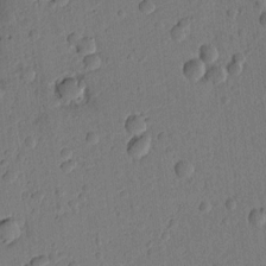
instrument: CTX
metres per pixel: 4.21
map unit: Ht
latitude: 9.2537
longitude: -77.7827
